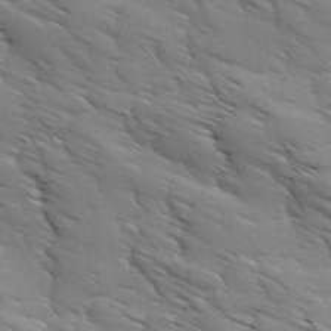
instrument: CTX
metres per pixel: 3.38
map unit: Ave
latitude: 12.0444
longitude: -105.9717
